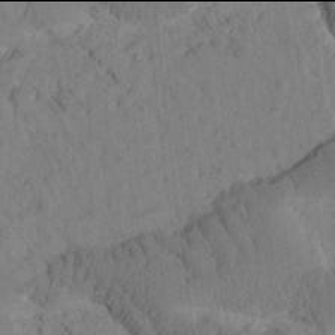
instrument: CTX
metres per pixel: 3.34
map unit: Htu
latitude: -2.0094
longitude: 172.7841
